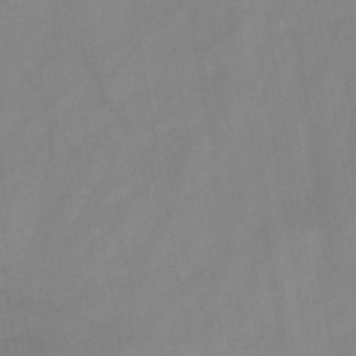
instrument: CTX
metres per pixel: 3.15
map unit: HNb
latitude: -45.5588
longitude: -38.7813
